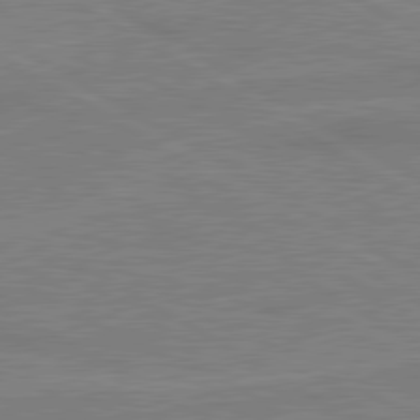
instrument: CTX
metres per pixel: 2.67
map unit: lApd
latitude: 80.4979
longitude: 122.8975
